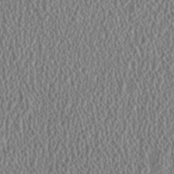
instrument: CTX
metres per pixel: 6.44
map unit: HNhu
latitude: 0.0633
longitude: 0.3307
